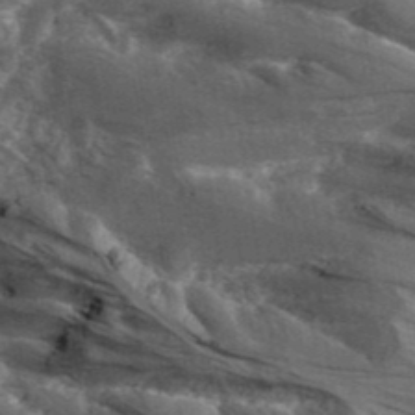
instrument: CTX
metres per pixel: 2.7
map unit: eAb
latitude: 42.9892
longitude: 105.7099
